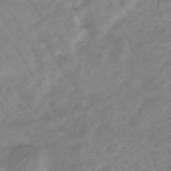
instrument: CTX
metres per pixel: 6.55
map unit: lHb
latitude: -33.8234
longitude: 72.3495
